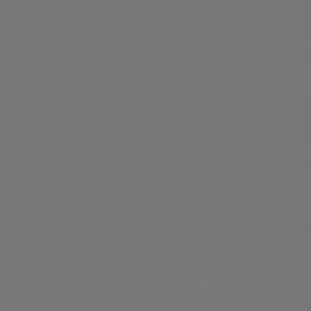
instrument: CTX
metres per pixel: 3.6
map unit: Hpe
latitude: 78.2523
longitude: 174.7085
